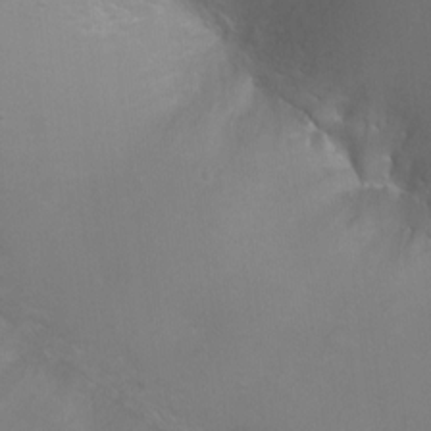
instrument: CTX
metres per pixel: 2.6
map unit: Ht
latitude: 0.1200
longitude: -35.7260
